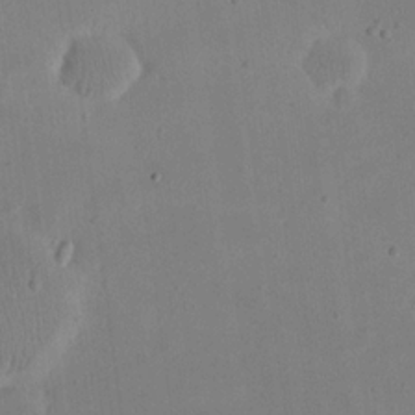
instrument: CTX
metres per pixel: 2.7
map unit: eHh
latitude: 20.6869
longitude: -70.7246
